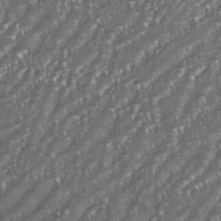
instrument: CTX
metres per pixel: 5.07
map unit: eHh
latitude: 35.8016
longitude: -133.1025
